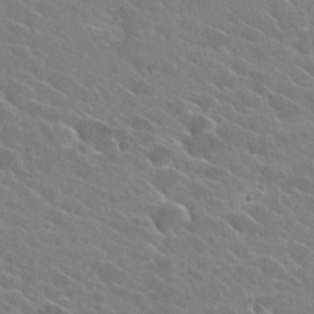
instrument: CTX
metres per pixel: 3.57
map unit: Hto
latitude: 26.1200
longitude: -42.5735
